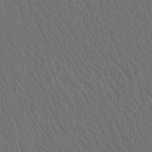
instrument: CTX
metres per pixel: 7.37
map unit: Htu
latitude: -11.7856
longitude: -73.3860
